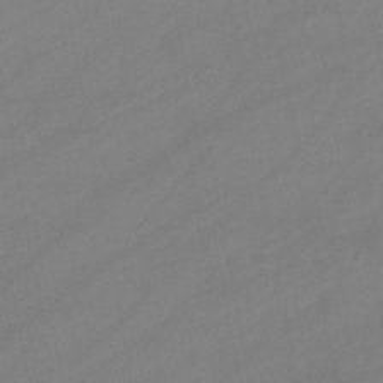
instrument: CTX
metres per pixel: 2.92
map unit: eHb
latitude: -39.5021
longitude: 82.3684
